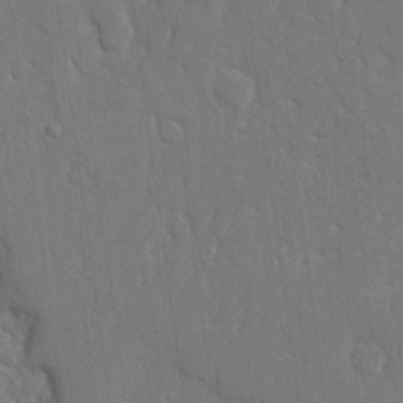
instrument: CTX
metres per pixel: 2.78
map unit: Ave
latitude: 17.4615
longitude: -141.1025
